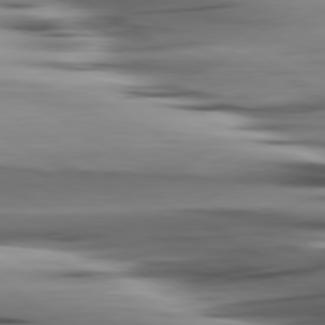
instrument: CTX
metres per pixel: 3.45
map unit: lApd
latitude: 80.5357
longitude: -121.8962
